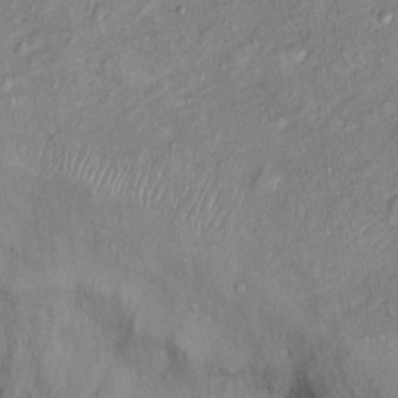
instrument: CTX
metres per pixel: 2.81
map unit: Ht
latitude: 14.4034
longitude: -40.9513
